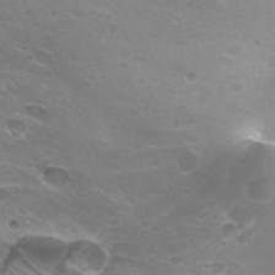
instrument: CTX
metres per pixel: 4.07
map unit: Hto
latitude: 31.5938
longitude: -41.1970
